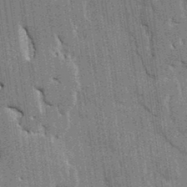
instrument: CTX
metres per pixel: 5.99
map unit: HNhu
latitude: 4.1578
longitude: -8.1200
